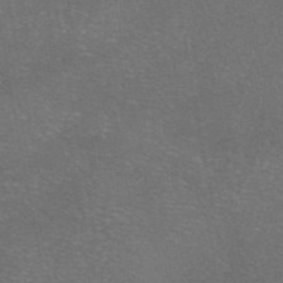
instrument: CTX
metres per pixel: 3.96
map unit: eAb
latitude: 46.5735
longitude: 106.3496
